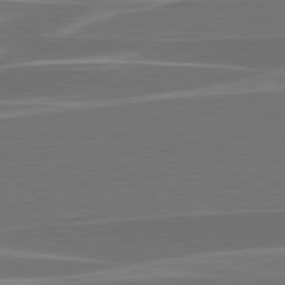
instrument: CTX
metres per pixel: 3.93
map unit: lApd
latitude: 79.3482
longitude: -93.8016
